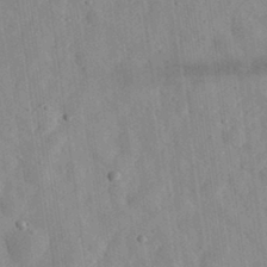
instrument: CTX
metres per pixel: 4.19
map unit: eHh
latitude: 32.9703
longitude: -78.2145
